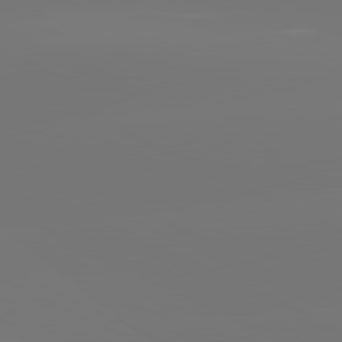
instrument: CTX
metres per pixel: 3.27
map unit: lApd
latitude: 80.8758
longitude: -152.1011
